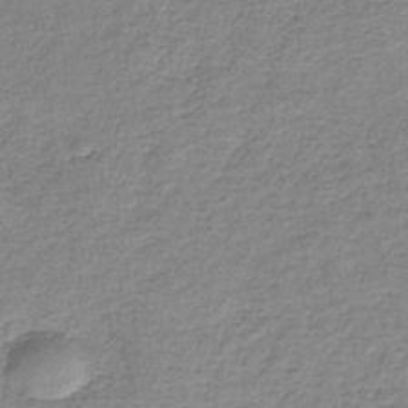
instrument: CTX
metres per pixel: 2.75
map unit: HNb
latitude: -36.5195
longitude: 50.7274
